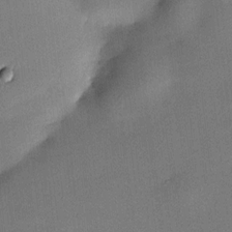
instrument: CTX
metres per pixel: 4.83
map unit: HNhu
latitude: 6.7813
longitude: 15.6155
